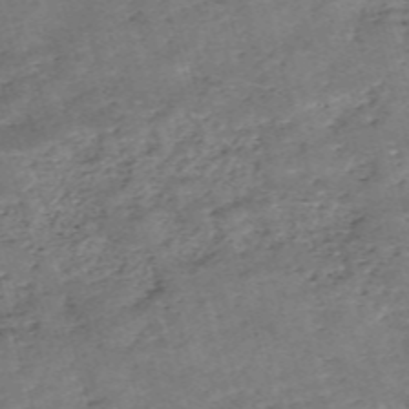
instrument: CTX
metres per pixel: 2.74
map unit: eHh
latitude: -55.3132
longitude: -90.8380
